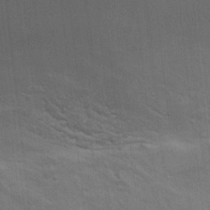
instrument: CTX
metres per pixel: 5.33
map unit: Hto
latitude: 17.4993
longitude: -38.6112
